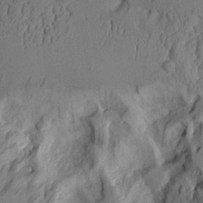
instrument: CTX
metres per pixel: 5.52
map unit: Aa
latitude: 8.9136
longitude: -127.4427
